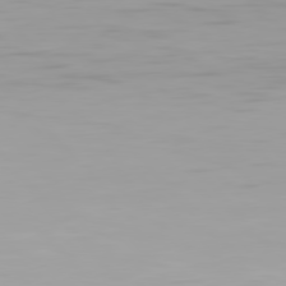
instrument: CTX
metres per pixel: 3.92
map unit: Hpe
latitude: 77.6882
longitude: -165.9339
